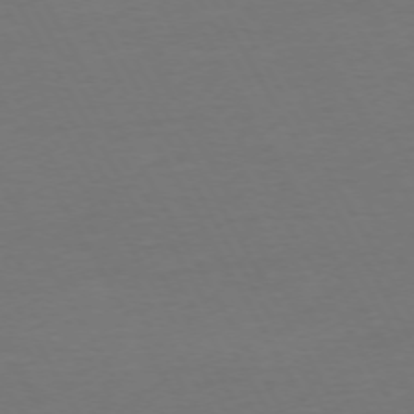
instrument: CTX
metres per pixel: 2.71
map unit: Ap
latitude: -75.1054
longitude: -69.4993
